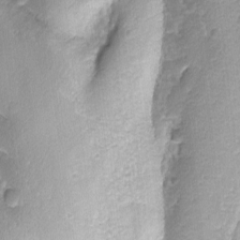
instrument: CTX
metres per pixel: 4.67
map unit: Ave
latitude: -9.1998
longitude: -119.4237
